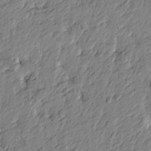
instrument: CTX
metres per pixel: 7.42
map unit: Htu
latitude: -3.4265
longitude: 179.4832
